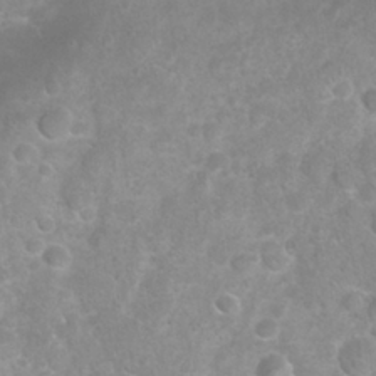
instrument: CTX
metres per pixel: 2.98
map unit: Nhu
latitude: 27.1403
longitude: -63.5182
